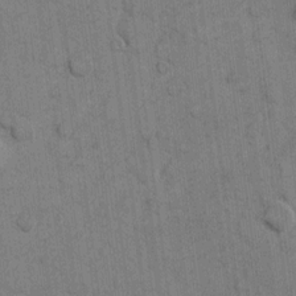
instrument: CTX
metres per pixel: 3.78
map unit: eHh
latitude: 10.5735
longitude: -66.3089
